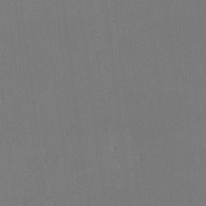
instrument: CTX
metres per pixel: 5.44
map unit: lHvf
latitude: -10.0094
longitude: -100.4223
